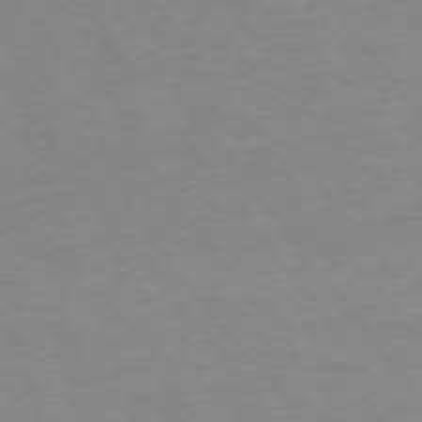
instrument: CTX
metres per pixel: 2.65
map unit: Ap
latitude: -74.8219
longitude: -79.2348
